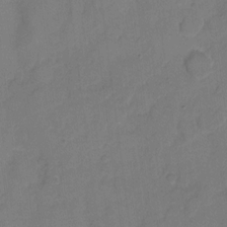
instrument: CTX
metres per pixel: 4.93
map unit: eHh
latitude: 6.0444
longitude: -65.3671
